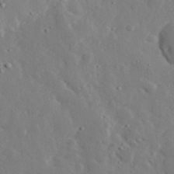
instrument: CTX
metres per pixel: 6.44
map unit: lHvf
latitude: 33.1970
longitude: -83.0080
